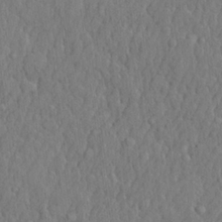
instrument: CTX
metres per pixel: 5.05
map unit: lHvf
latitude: 22.1956
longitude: 142.5006
